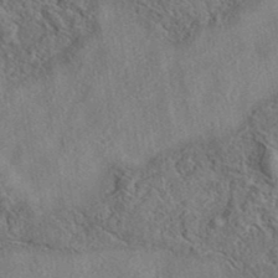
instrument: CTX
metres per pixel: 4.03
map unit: eAb
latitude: 37.8772
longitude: 112.8030
